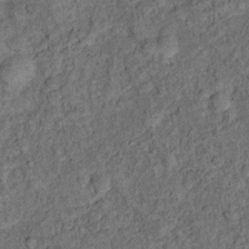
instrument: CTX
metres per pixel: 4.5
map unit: Ht
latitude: 9.9717
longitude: -39.0836
